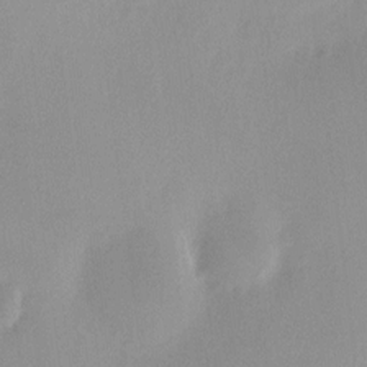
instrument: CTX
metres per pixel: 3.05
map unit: HNhu
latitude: 6.1200
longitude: 7.9178
